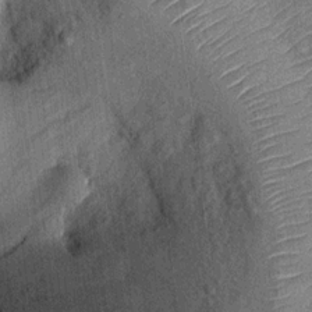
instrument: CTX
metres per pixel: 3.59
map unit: Hto
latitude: 10.3090
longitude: -37.5560
